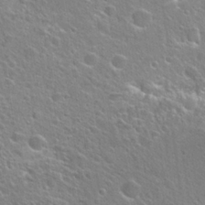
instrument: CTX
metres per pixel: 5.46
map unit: Hto
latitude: 25.3103
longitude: -45.2159
